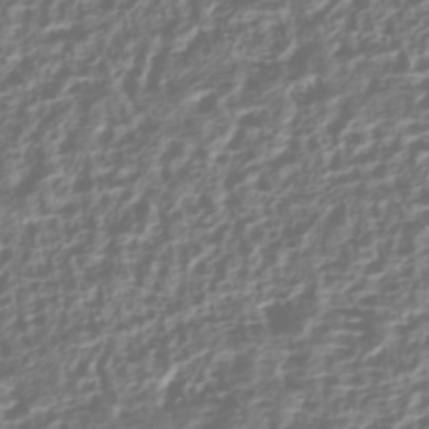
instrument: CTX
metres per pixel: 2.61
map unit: HNhu
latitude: -43.0108
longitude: 106.5385
